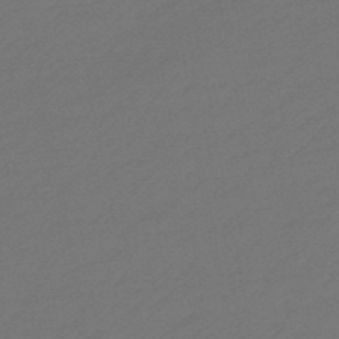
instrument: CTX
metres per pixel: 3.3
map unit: eHb
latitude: -47.6722
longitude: 85.8233
